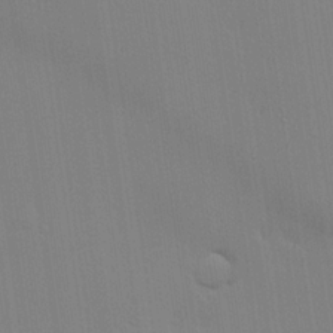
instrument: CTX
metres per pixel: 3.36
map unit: lHvf
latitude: 20.4790
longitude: 142.5951
